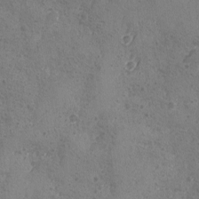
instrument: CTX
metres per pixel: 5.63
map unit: Ave
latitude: -8.7841
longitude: -118.6301
